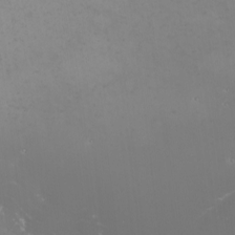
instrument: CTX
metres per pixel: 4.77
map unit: eHh
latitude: -5.4265
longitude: -87.7449
